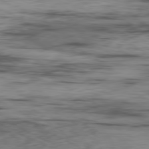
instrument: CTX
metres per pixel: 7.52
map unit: Ap
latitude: -80.2740
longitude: -91.6505
